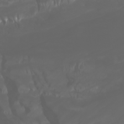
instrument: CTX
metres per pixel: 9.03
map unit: Htu
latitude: -1.0487
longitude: -75.7261
